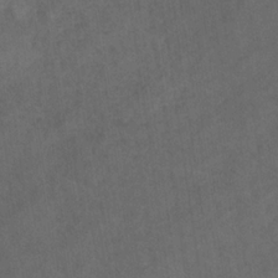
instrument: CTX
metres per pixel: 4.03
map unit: eHb
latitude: -32.0661
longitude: 71.4077
